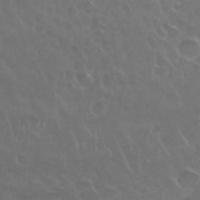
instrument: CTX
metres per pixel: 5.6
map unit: Nhu
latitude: 26.6491
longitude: -53.1970
